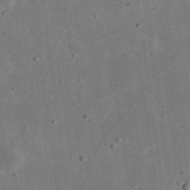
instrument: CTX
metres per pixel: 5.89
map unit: eHh
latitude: 23.5560
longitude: -68.7435
